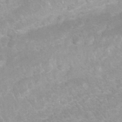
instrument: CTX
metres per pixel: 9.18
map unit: Nhu
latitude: 26.7246
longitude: -62.7624
